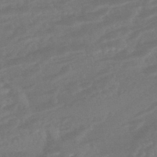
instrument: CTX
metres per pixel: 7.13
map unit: HNhu
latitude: -45.4643
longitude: 91.4077
